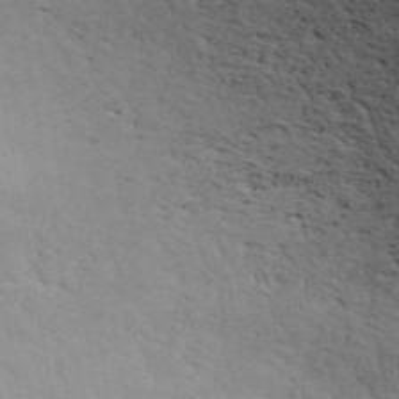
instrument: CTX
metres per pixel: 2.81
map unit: ANa
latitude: 41.9150
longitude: 55.5021
